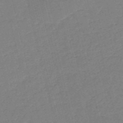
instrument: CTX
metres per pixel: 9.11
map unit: HNb
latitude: -54.4629
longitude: -39.7072
